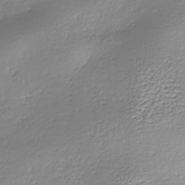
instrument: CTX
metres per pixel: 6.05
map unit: HNhu
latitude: -37.0486
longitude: 32.5385
